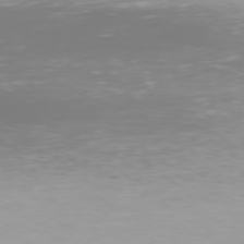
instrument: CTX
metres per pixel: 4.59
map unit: Hpe
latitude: 74.4979
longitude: -129.6127
